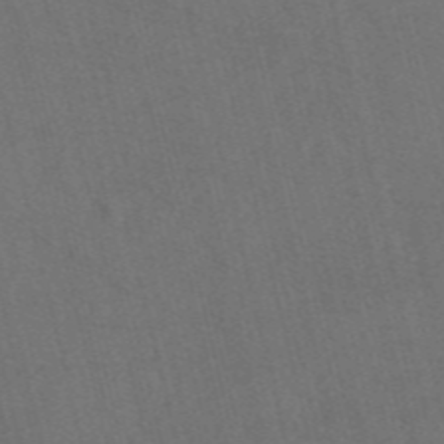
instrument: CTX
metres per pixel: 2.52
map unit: eAb
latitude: 47.2159
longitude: 117.7288
